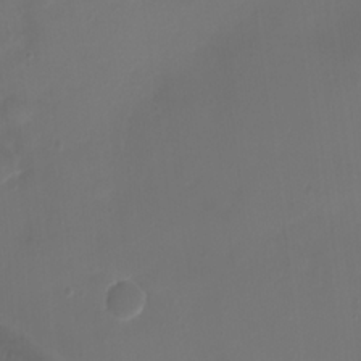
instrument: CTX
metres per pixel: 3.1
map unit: Ht
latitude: 1.3670
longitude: -21.7261
